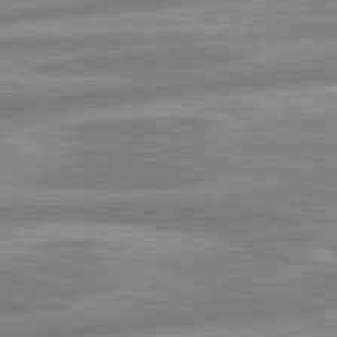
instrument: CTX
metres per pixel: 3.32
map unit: lApd
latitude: 80.4034
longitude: -167.2726
